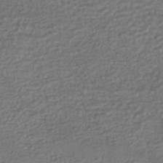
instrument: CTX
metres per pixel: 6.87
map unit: HNhu
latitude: -45.8045
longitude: 102.2551
